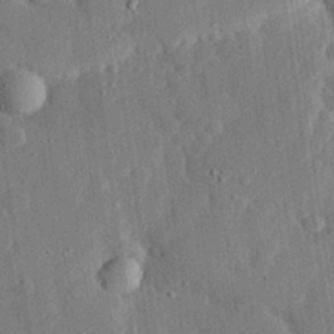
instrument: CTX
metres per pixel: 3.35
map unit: eHh
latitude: 28.5546
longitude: -80.4223
